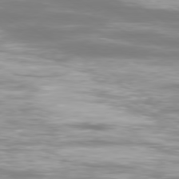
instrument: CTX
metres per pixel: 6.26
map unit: Ap
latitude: -80.1228
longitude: -60.4412
